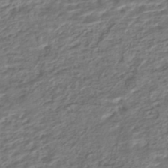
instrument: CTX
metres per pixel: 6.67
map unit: HNhu
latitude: -44.1984
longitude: 102.6896
